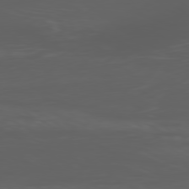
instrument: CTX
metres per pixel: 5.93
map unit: Ap
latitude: -78.9352
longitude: -75.8017
